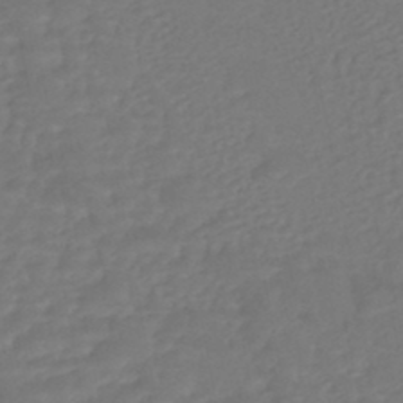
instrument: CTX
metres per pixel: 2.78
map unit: HNhu
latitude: -46.6896
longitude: 92.1606
